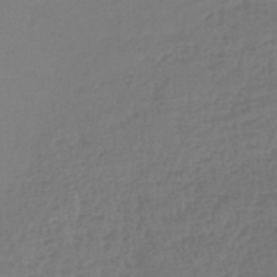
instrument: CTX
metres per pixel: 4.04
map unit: lHb
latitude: -45.4265
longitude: 67.8800
